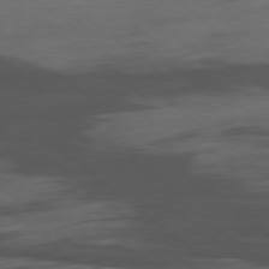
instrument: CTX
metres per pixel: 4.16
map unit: Hpe
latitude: -78.7841
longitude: -18.4223
